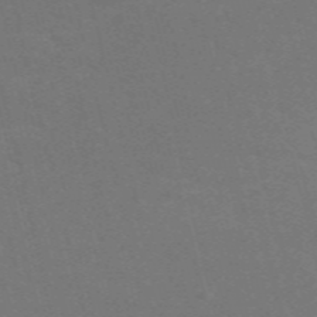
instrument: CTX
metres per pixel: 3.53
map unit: Nve
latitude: -59.4076
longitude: 63.2565
